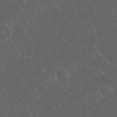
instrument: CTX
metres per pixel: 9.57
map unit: Nhu
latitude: 23.0647
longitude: -64.7435
